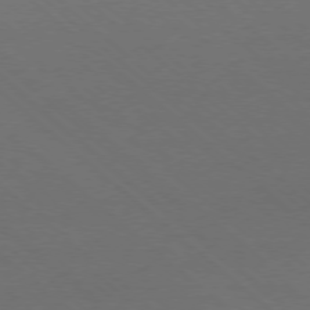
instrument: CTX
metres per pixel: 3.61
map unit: Ap
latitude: -78.0850
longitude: -84.3089
